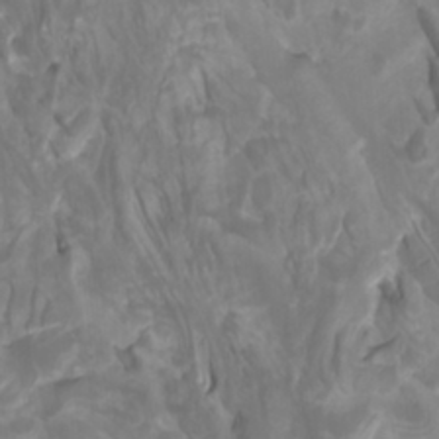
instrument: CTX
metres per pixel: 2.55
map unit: Htu
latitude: -11.1998
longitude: -74.6679
